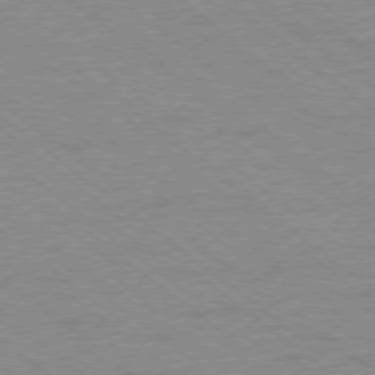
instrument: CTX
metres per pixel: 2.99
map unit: Ap
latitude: -78.5762
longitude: -83.5182
